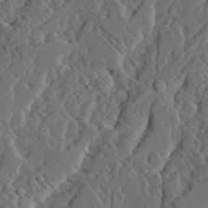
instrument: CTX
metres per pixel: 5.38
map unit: Ave
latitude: 14.6113
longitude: -136.3845
